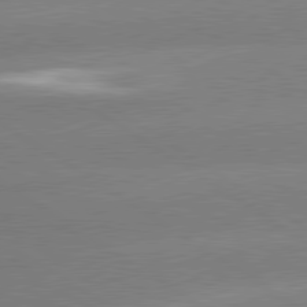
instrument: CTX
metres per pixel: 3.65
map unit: lApd
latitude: 80.1200
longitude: -148.3845
